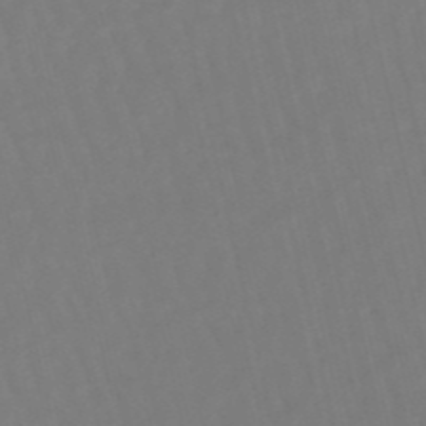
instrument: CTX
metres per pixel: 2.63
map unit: eHb
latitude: -49.7100
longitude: 76.5196
